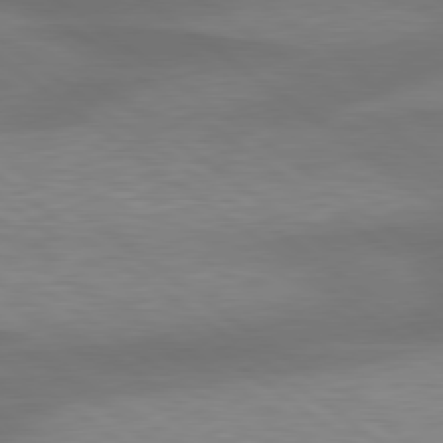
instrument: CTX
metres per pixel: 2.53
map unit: lApd
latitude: 79.4427
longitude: -89.7639
